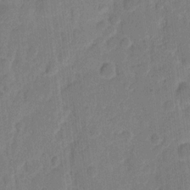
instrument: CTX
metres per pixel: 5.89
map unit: eHh
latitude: 10.2901
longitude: -65.8394
